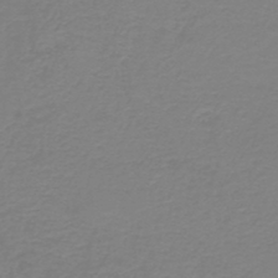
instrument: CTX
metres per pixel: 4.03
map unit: HNb
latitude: -45.5021
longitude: 53.4454
